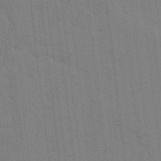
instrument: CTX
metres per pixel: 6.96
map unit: lHvf
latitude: 17.8772
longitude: -113.5182
